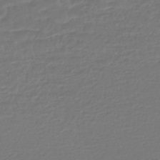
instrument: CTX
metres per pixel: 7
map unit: HNhu
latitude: -46.6329
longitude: 99.0675
